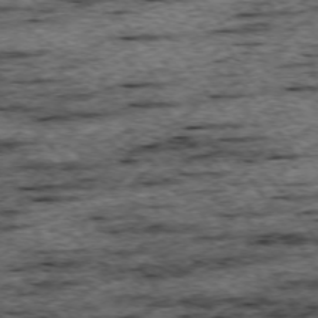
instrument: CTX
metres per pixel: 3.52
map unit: Ap
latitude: -74.6897
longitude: -88.1011
